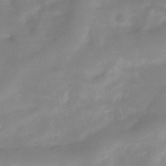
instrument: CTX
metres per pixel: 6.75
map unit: Hve
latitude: -31.5966
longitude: 89.6155
